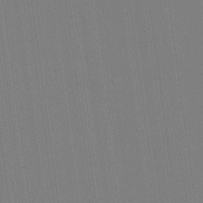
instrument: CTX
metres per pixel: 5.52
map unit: Ave
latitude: 15.1970
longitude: -129.9528
